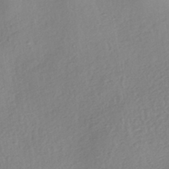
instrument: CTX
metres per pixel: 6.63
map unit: HNhu
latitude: -43.8233
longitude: 101.5399
